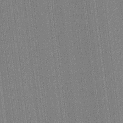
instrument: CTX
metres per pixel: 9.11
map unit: HNhu
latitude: 14.7058
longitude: 13.4643
